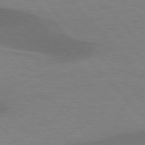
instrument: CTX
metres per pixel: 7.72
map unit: lApd
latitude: 77.2159
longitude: -58.8758
